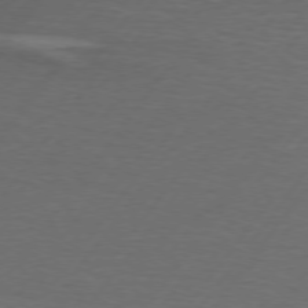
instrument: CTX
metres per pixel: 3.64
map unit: lApd
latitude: 74.4790
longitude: -78.5168
